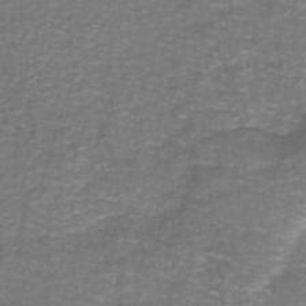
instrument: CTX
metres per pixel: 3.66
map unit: lHb
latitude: -42.9730
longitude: 55.8234
